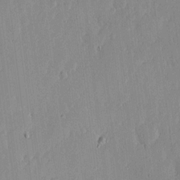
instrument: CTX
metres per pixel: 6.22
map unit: lHvf
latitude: 17.6127
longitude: -115.1592
